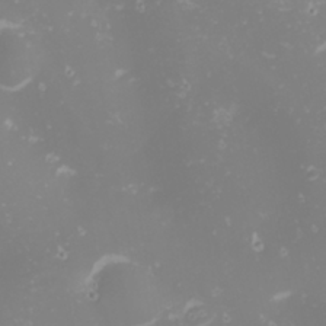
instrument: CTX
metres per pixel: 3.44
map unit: Nhu
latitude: -1.0865
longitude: -80.8002
